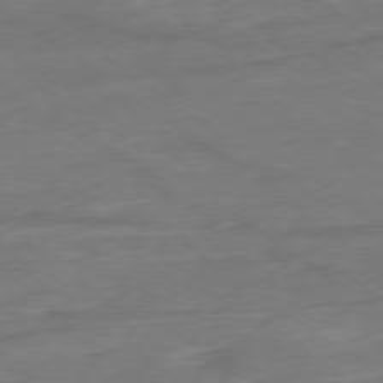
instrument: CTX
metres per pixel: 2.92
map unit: Ap
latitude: -78.9352
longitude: -76.8191
